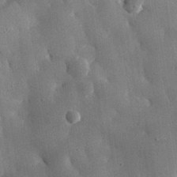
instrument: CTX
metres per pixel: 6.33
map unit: eHh
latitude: 30.2712
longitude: -79.7828
